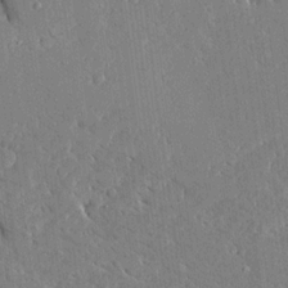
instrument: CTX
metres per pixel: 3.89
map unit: Ave
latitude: 16.1956
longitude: -139.8016
